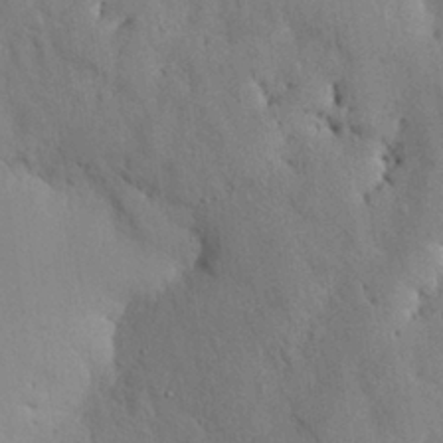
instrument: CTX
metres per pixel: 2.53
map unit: Nhu
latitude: 27.4238
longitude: -72.4412
